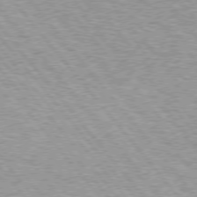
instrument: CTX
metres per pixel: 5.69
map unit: lApd
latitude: 74.8758
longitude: -77.0269
